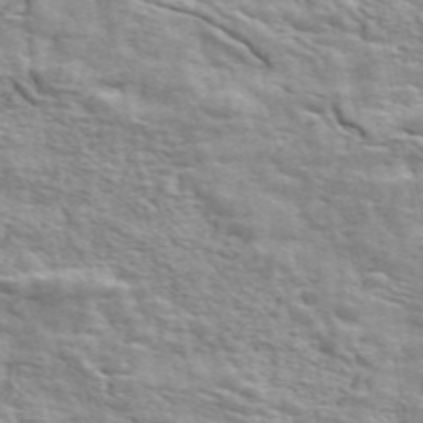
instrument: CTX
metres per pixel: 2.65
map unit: ANa
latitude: 48.0255
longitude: -82.0822
